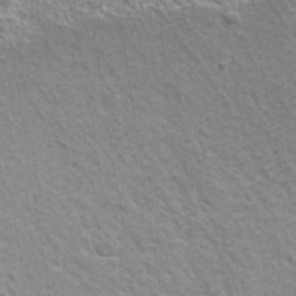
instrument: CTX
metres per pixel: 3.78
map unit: lHvf
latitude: 36.6302
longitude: -91.9906
